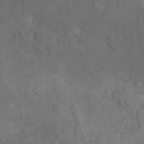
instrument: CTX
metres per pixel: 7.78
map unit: Nhu
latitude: 9.6694
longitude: -25.5749
